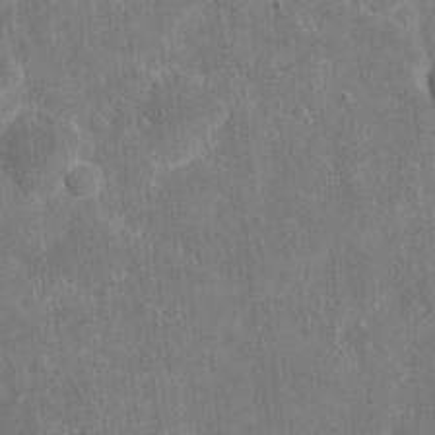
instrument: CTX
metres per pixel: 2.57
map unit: eHh
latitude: 5.5938
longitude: -67.5560
